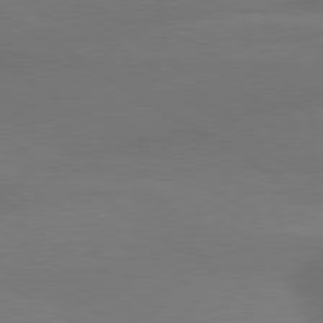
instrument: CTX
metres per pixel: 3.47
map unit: lApd
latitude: 79.6127
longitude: -88.3468
